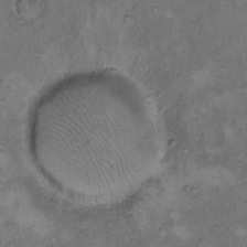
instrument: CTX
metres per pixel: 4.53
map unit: Hto
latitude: 9.1970
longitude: -59.9150
